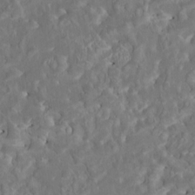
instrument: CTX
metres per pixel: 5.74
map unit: HNhu
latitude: 5.1403
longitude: 10.0472
